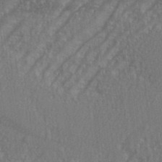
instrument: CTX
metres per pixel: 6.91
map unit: eHh
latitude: 35.6694
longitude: -133.5938
